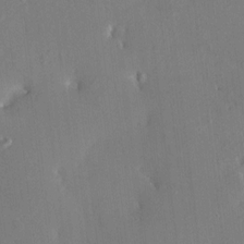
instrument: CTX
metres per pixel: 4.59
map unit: HNhu
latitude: 6.4412
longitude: 3.6910
